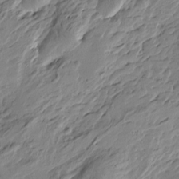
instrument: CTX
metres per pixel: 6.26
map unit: Htu
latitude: -4.5762
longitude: -178.0633
